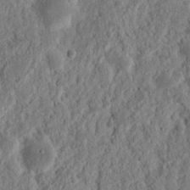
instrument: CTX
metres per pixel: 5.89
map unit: Nhu
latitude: 14.6680
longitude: -74.1578
